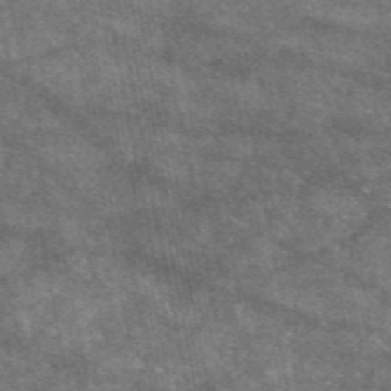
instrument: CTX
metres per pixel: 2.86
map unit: eAb
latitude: 47.5183
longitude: 121.8422
